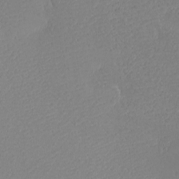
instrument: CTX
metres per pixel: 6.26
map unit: eHh
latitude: -7.7666
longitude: -70.7813
